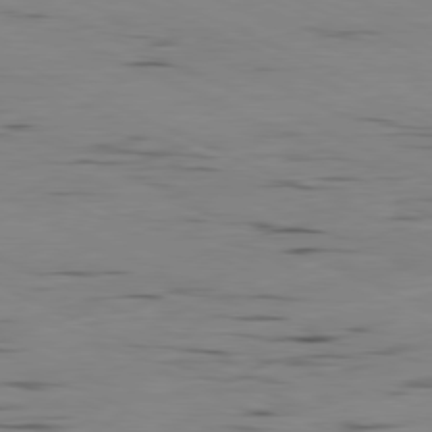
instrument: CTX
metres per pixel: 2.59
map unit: Ap
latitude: -80.9542
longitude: -93.3859
